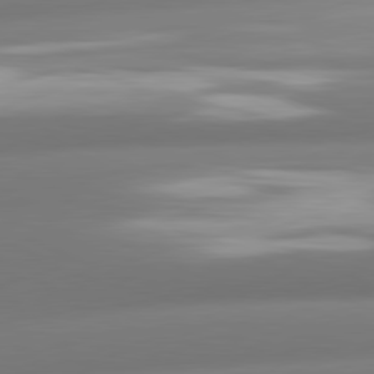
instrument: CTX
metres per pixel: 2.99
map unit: lApd
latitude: 80.8569
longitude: -160.8758
